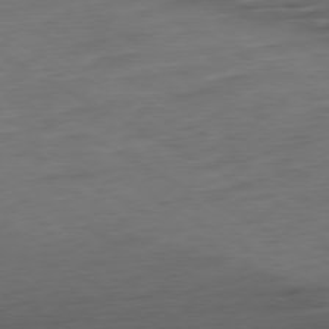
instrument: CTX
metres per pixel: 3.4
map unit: Ap
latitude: -79.4832
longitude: -57.3859
